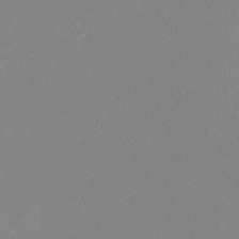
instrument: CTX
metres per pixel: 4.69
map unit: eHh
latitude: -9.1053
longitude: -69.9339
